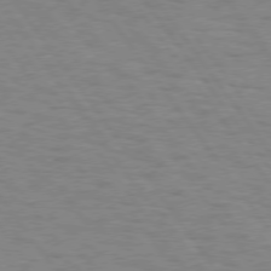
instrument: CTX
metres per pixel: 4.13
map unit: Hpe
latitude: 74.7435
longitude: -136.0444
